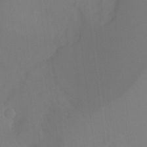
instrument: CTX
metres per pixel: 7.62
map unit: Ht
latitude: -15.1431
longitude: -50.6490
